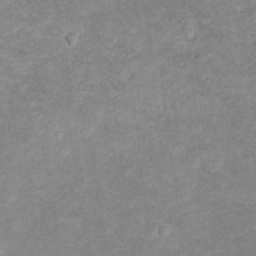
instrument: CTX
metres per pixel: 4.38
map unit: lAvf
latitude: -8.7463
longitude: -119.7827
